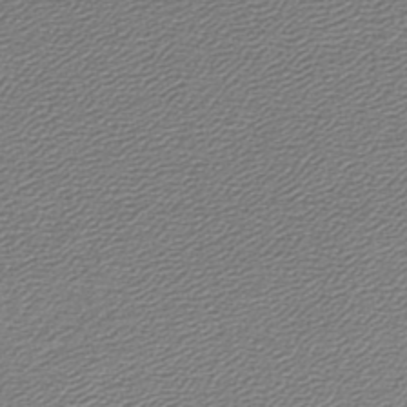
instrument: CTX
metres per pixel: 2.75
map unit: lHb
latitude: -43.6910
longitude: 62.1605
